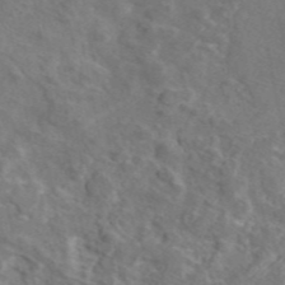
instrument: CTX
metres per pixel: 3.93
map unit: eAb
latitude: 46.2145
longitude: 110.5195
